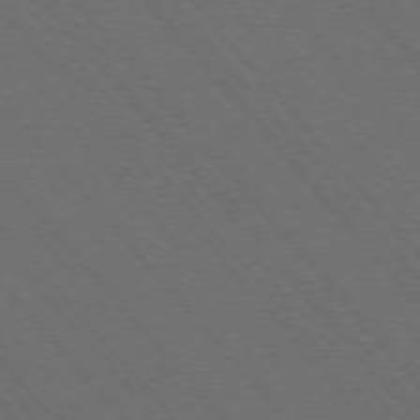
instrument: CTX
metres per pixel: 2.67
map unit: Hpe
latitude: -76.0850
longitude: -16.2334
